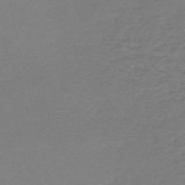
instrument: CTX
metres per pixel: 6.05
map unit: HNb
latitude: -54.8219
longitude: -40.5923
